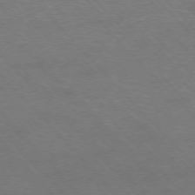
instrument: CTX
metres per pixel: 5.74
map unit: Hpe
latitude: -76.7274
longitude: -12.4979
